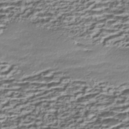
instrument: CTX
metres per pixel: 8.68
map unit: Nhe
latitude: -45.2376
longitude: 151.9367
